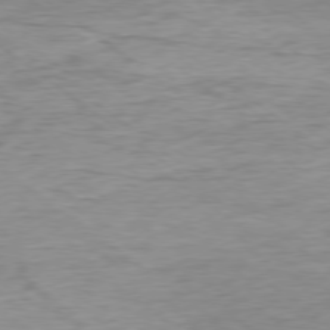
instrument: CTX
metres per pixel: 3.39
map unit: Ap
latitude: -78.1039
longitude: -82.5356
